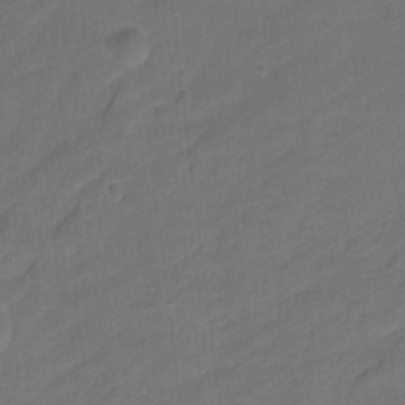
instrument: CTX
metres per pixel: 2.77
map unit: Hto
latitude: -1.4833
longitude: -34.5734
